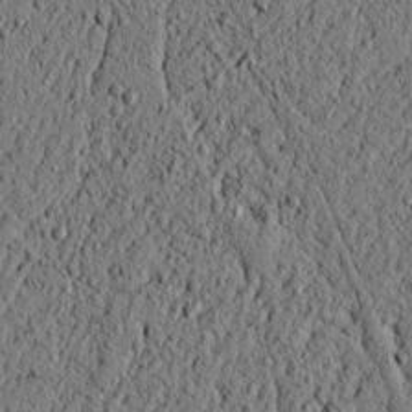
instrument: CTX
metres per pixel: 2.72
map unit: lAvf
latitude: 4.8569
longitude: 166.0661
